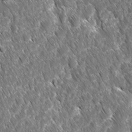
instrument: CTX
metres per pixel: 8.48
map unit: Ave
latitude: -10.9542
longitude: -119.5371
